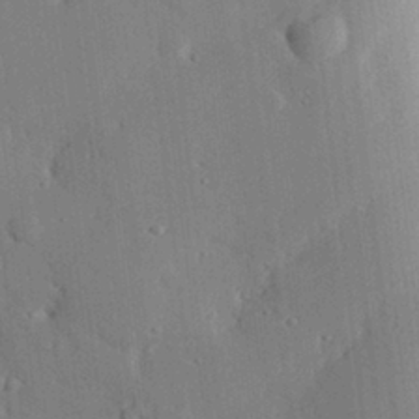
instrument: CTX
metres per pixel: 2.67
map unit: eHh
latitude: 29.2348
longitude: -80.4979
